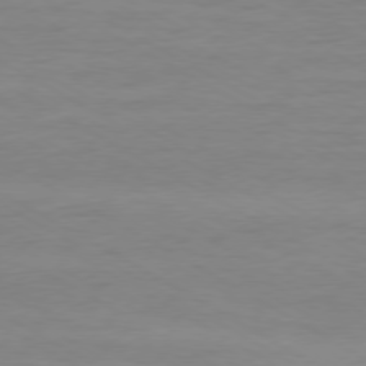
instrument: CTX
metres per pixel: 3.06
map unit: Ap
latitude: -77.6344
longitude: -74.5924
